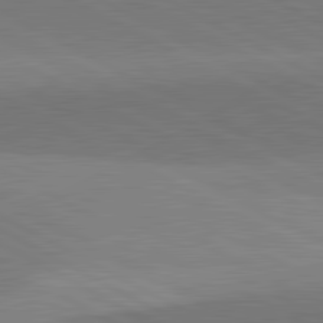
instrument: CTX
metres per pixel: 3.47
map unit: lApd
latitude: 81.8205
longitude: 134.4818
